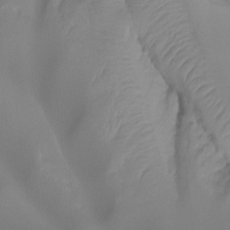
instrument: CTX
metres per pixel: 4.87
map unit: Ht
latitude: -14.9731
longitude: -52.4223
